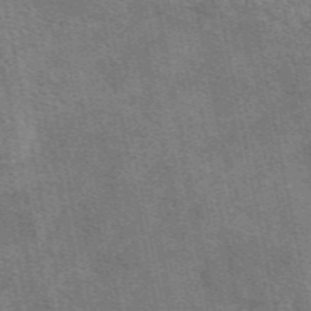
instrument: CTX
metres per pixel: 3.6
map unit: eAb
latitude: 48.9514
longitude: 116.4440
